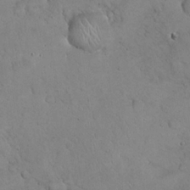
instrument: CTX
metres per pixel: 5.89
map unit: eHh
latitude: 21.7450
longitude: -58.9136
